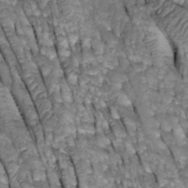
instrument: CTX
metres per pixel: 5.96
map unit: Htu
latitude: -2.8974
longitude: 150.3684
